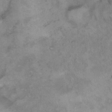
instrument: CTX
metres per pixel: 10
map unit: Hto
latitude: 11.6883
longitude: -60.6868
